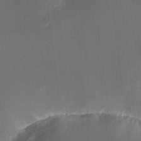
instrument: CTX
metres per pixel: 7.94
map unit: HNhu
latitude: 7.2537
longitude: 8.0472
